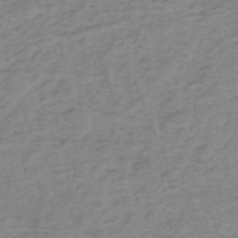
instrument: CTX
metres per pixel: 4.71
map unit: eHh
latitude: -44.7085
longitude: -29.9150
